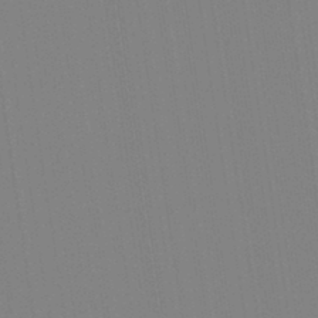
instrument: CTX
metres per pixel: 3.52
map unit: Aa
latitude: 33.1970
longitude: -142.8947
